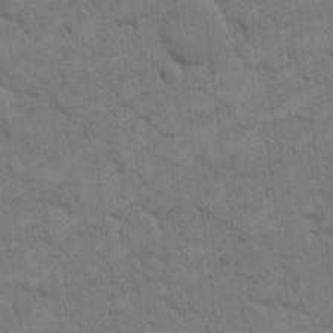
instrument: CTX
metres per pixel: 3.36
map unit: eHh
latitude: 12.6680
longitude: -65.4426
